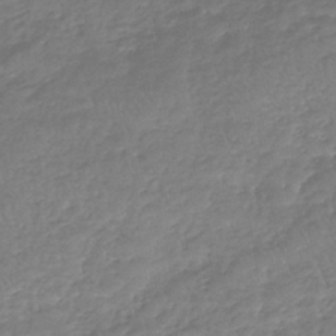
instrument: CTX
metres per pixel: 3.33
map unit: lHb
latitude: -40.8597
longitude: 68.6896
